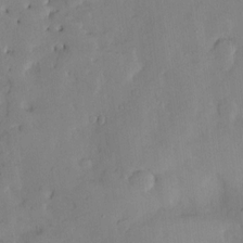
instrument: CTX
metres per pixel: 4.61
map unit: Htu
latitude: -8.2361
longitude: 176.1417
